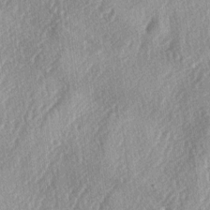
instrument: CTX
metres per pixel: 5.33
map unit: lAa
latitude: -4.4062
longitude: -126.5168
